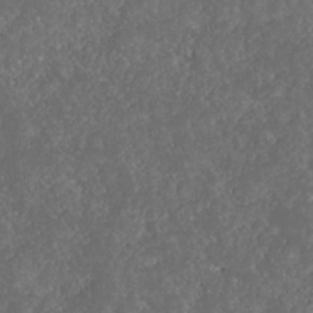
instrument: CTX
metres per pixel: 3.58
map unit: HNhu
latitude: -37.0675
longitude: 33.0109
